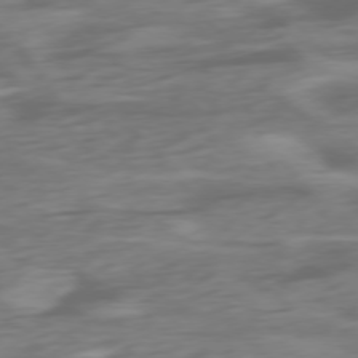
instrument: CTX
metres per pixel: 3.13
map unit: Ap
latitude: -76.7085
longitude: -78.5168
